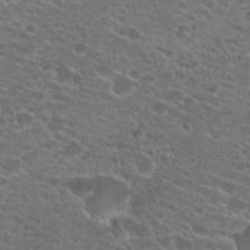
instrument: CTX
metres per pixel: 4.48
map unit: Hto
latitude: 22.1389
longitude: -40.9891
